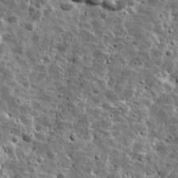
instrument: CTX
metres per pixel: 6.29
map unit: Ave
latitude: 17.0458
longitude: -134.7813
